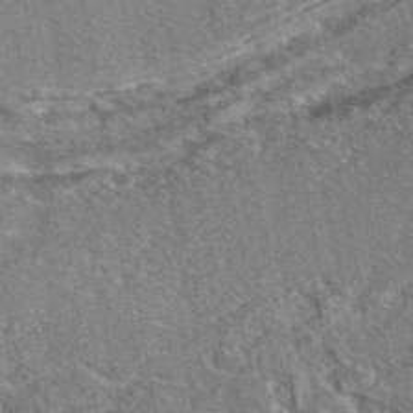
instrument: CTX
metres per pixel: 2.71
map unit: eAb
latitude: 46.5168
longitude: 107.2943
